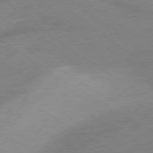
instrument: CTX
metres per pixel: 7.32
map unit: Ap
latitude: -76.8030
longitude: -76.1200
